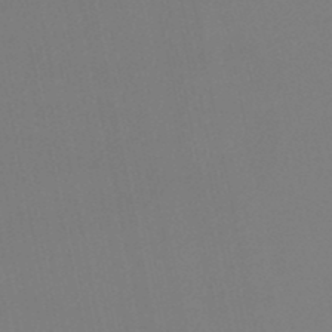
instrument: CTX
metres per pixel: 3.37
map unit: lHb
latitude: -49.5210
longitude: 68.0850
